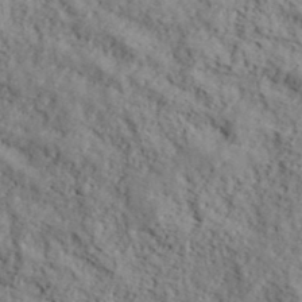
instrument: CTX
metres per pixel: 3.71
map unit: lHvf
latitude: 39.5938
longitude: -87.2726
